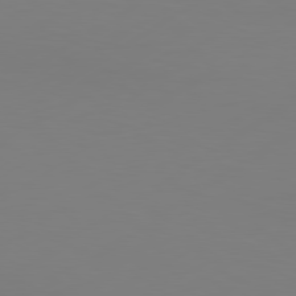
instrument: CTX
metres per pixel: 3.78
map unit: Hpe
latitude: 78.8380
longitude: -128.0255
